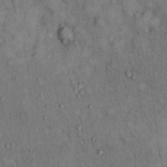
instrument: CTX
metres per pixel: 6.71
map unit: Hto
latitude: 12.3656
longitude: -60.1389
